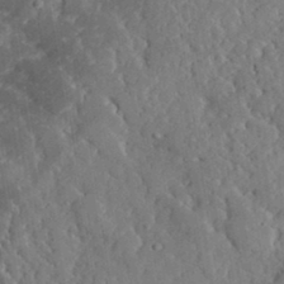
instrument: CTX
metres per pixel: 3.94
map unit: lHvf
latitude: 33.5371
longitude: -91.8394
